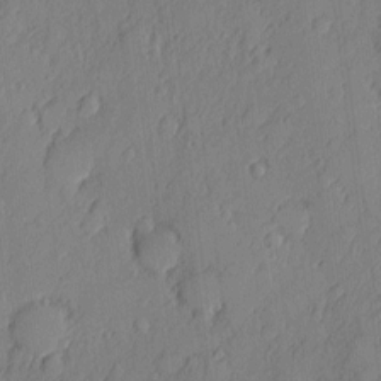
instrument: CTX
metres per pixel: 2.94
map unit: eHh
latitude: 4.4790
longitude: -76.0444
